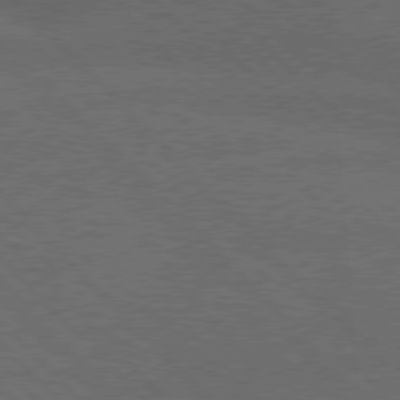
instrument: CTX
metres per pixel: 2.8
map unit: Hpe
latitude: 77.3481
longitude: -152.4034
